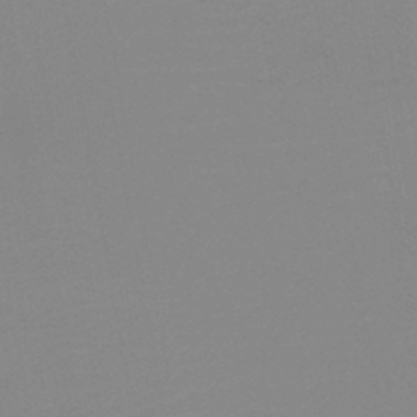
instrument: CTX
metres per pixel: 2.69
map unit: HNb
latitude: -45.5777
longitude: -44.4223
